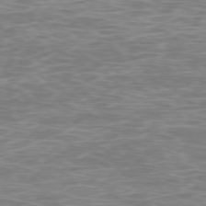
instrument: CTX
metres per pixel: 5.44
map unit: Ap
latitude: -78.7274
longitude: -96.9136
